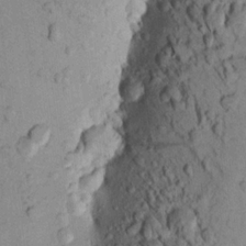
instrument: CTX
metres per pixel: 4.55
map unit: Aa
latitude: 19.2159
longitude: -148.9703
